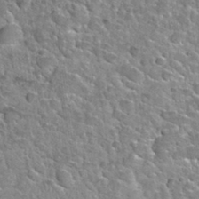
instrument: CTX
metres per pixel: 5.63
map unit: Nhu
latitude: 32.1577
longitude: -52.1578
